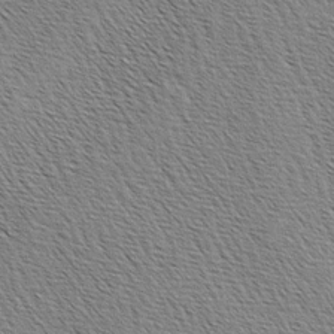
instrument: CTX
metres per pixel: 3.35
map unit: lAa
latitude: -3.5777
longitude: -121.9717
